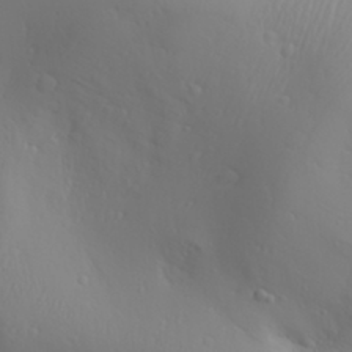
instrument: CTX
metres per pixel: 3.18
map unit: Aa
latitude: 28.6679
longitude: -133.1025
